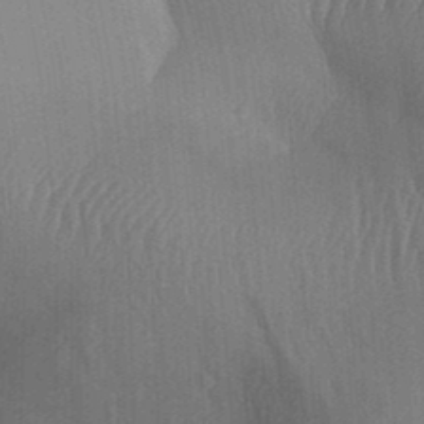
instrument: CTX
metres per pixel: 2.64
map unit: Aa
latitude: 30.6302
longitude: -141.9906
